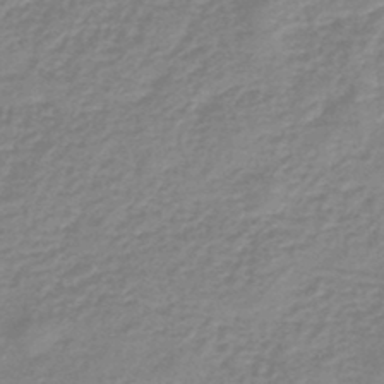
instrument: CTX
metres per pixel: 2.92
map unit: eHb
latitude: -45.3132
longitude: 82.8597
